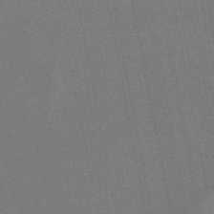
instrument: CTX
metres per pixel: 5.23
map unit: lHb
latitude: -48.5196
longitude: 68.5951
